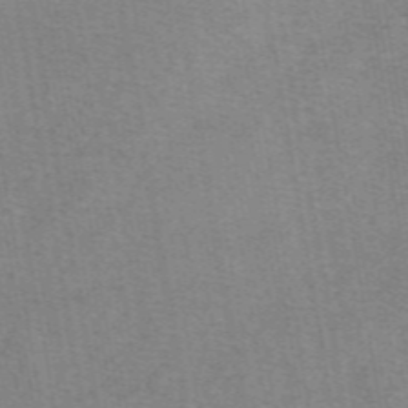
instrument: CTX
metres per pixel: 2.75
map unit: eAb
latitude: 49.1403
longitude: 105.7666
